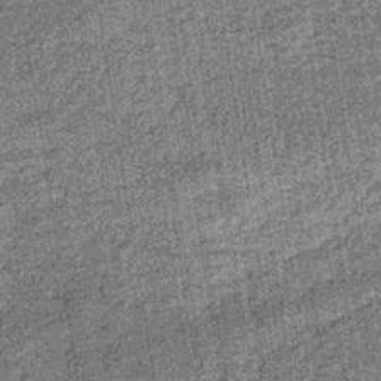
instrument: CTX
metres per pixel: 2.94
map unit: lHb
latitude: -38.1794
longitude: 64.6897
